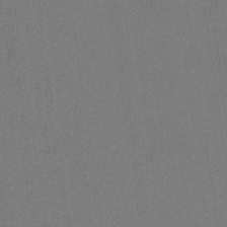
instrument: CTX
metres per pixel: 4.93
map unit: eHb
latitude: -33.4833
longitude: 72.9730
